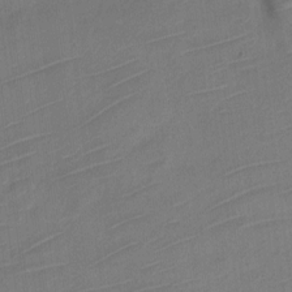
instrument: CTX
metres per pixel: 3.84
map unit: Nve
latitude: -18.8219
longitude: 107.3321
